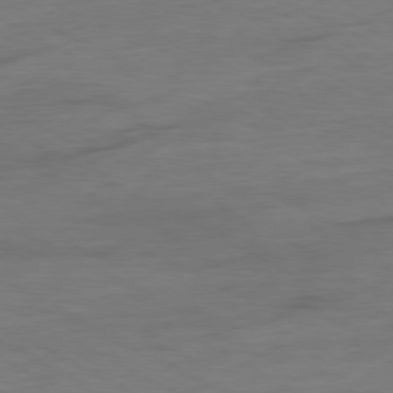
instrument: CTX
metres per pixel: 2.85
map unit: Ap
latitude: -80.0472
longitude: -83.1781
